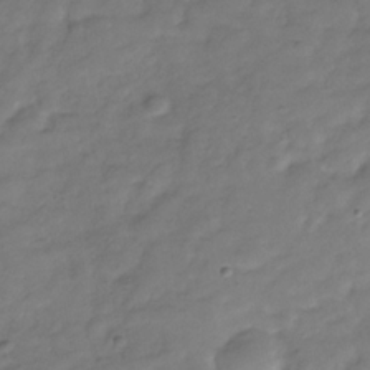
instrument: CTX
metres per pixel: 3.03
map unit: Hve
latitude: -31.6722
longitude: 90.4629
